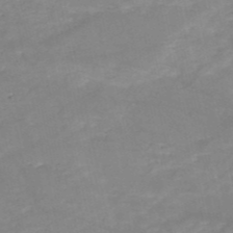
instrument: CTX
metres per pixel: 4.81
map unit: HNb
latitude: -50.1228
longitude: -39.3671
